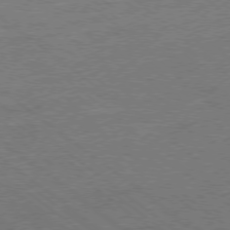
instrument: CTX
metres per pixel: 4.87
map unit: Ap
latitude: -78.5195
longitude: -100.0822
